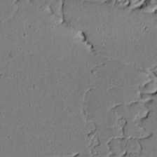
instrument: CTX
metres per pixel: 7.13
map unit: lAvf
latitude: 5.5371
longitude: 168.8786
